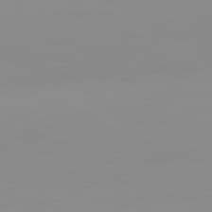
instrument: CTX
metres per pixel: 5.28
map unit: lApd
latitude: 83.1214
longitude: -134.9891
